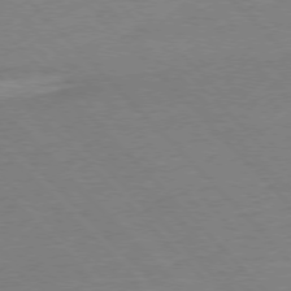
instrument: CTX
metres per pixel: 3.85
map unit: Ap
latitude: -77.5399
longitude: -95.4049
